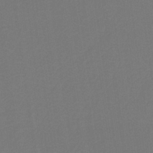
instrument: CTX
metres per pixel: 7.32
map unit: HNb
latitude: -37.8611
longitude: 54.8975
